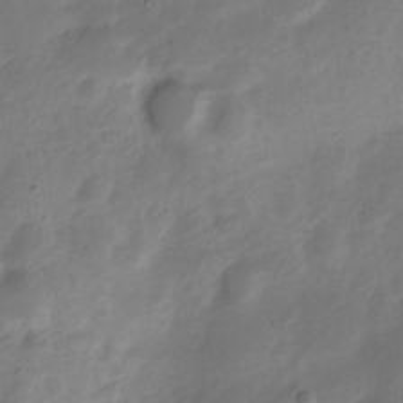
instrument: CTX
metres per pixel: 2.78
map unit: Nve
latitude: -20.5573
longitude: 108.2361
